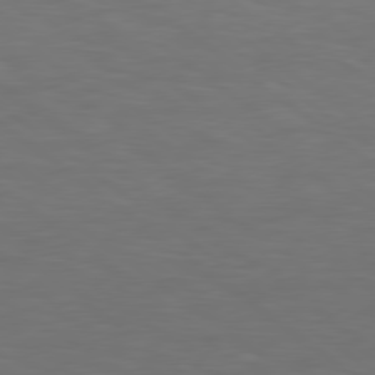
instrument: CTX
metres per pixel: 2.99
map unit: Hpe
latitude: 78.4601
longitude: 175.3131
